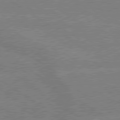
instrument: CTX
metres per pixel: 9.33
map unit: lApd
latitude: 79.3482
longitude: -133.1403
